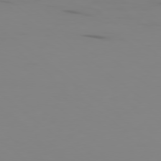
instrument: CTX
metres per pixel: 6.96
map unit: Ap
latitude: -79.5966
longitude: -71.0080
